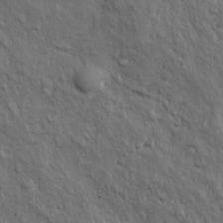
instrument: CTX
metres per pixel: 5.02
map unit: Ave
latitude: 17.3482
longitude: -132.6302
